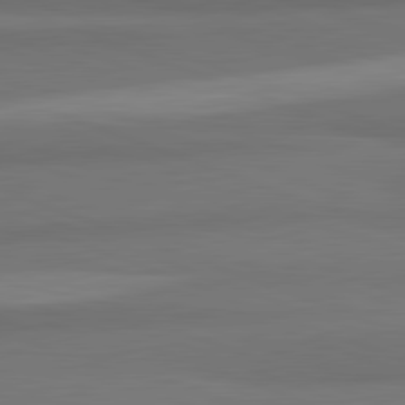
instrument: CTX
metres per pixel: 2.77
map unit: lApd
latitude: 82.2144
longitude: 176.0661
